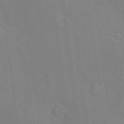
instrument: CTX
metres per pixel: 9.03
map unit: Hve
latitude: 17.8394
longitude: 151.3132
